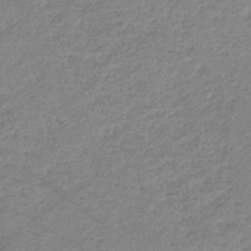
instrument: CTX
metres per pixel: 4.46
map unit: eHb
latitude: -36.5762
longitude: 74.7841
